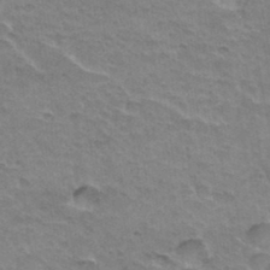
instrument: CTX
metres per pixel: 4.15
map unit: Hto
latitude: 35.7638
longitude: -43.7261
